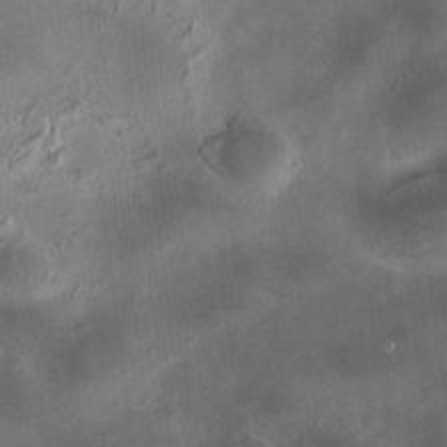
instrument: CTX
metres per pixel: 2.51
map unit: HNhu
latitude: 10.5357
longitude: 11.1242
